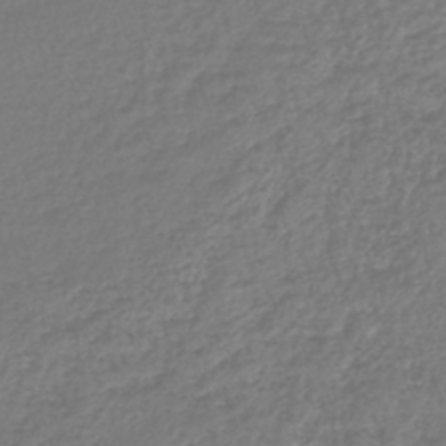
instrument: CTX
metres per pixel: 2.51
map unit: lHb
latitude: -43.2187
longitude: 72.2172
